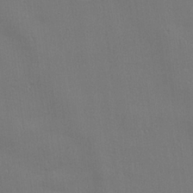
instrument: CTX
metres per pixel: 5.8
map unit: lHvf
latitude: 23.3671
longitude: 141.2943
